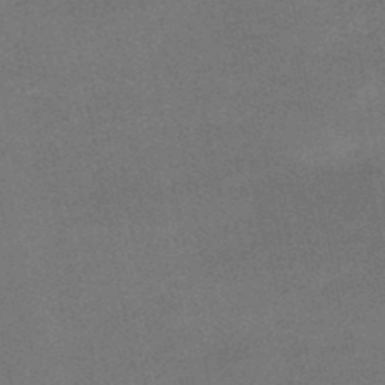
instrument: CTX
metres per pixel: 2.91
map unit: HNb
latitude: -47.8611
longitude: -39.1025
